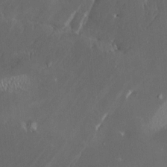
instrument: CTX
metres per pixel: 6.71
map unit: HNhu
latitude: 4.7435
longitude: 13.4455
